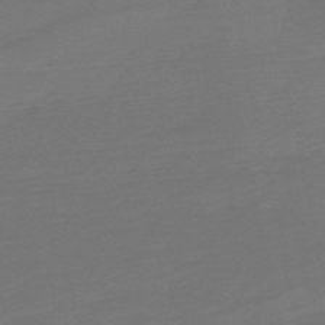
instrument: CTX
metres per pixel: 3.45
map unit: eHb
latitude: -50.5196
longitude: 78.2361
